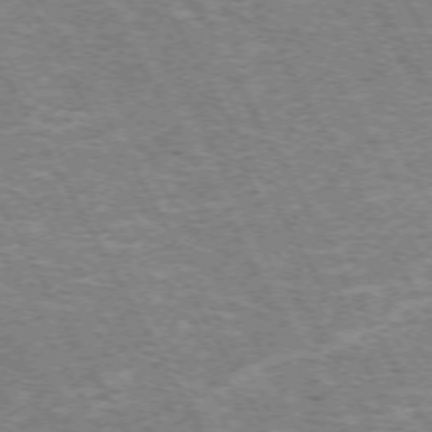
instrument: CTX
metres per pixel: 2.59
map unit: Hpe
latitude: -72.4629
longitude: 12.1039
